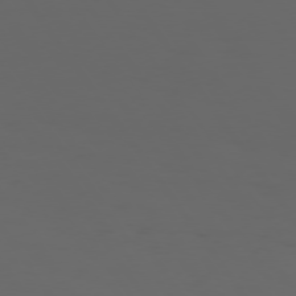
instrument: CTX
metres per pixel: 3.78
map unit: Hpe
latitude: 74.1200
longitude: -124.7057
